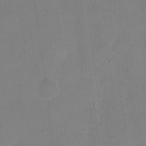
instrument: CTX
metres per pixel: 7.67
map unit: eHh
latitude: 11.0648
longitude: -69.1781
